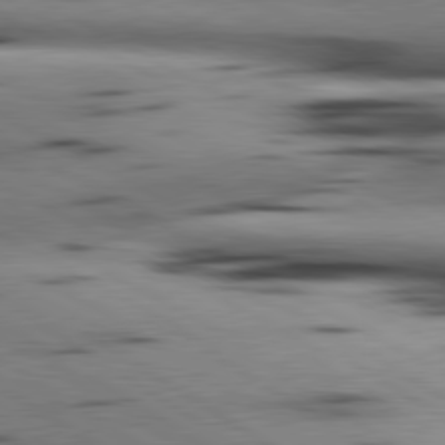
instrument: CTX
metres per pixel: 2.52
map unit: lApd
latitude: 80.4412
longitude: 159.4265
